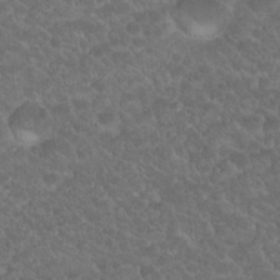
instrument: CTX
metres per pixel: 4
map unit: Hto
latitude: 19.4426
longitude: -35.3292
